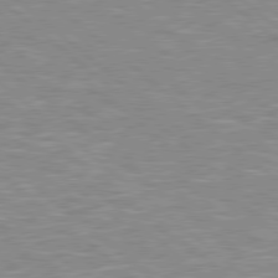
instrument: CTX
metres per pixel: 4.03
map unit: Hpe
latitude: 78.3090
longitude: 179.6344
